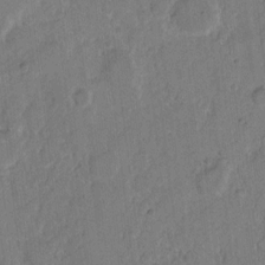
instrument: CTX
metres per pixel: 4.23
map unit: eHh
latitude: 9.0459
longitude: -64.4790
